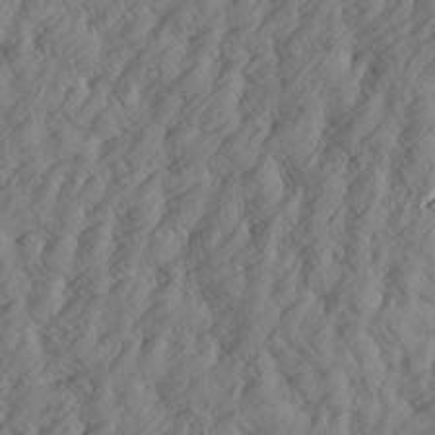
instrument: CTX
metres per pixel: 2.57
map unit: Htu
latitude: -5.0108
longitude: -176.7057
